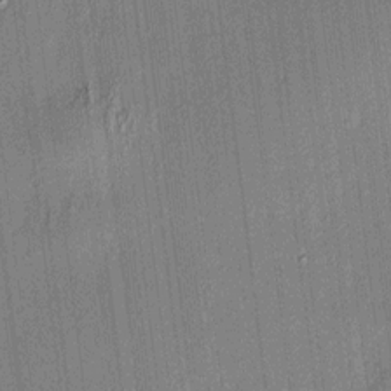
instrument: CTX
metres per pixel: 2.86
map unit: HNhu
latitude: 7.7261
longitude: 13.3888
